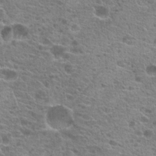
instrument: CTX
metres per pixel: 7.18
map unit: Hto
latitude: 20.8380
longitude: -41.6882
